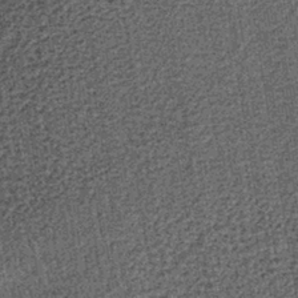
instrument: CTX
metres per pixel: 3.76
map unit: lHb
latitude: -39.8989
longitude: 64.3684
